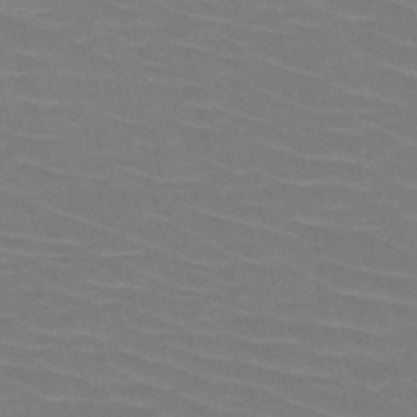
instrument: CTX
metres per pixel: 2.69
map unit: HNb
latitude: -46.9541
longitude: -45.4426
